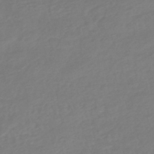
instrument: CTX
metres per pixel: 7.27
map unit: HNhu
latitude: -48.2362
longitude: 103.5777
